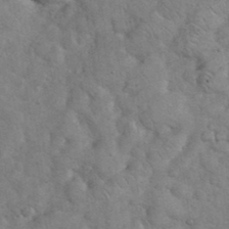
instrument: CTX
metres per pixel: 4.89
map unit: eHh
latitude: 36.6113
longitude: -65.3104
